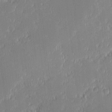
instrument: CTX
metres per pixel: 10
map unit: eHh
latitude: -2.5573
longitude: -82.8946
